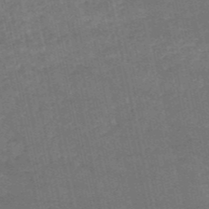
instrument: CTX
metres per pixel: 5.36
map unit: HNb
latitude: -54.0472
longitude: -35.6694
